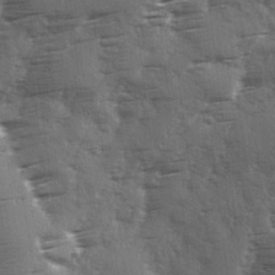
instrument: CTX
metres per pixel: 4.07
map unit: Ave
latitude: 1.8394
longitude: -111.1970
